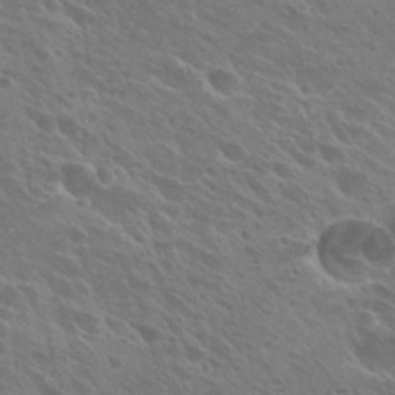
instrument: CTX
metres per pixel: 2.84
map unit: Hto
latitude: 26.1767
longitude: -40.1388
